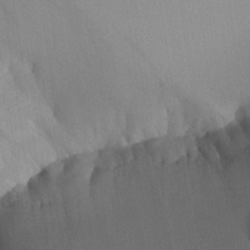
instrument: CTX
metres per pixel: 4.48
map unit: Aa
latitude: 24.7246
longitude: -132.9703
